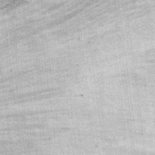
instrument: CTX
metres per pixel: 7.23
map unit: Ht
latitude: 8.8569
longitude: -37.1403
